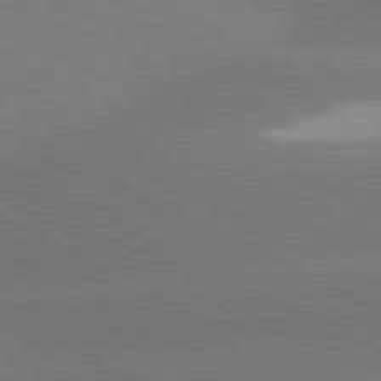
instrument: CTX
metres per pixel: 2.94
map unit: lApd
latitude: 81.2537
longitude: -153.4805
